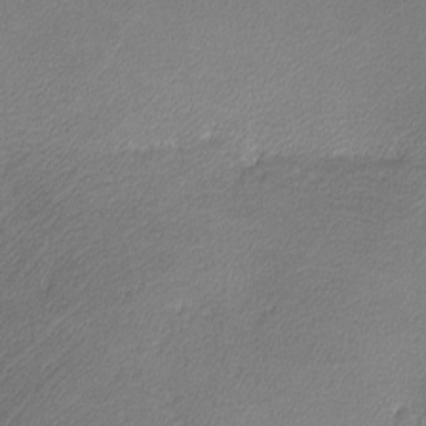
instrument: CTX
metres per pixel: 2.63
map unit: lHvf
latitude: -12.2362
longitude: -102.8947
